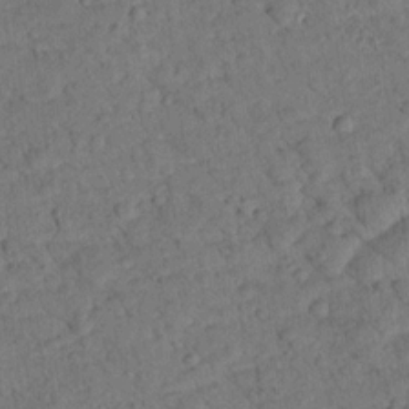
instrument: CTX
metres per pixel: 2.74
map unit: lHvf
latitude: 13.5938
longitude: 178.2928
